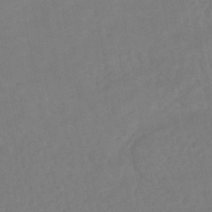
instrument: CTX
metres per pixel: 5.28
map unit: HNhu
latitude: -45.8800
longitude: 97.6155
